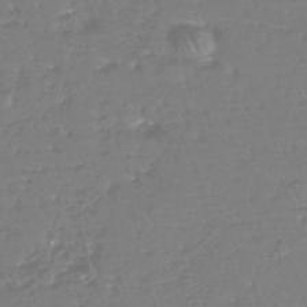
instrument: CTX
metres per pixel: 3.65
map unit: eHh
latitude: -44.7841
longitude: -29.1592
